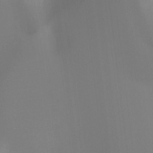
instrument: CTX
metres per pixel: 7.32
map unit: Ht
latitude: -9.4454
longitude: -46.5546
